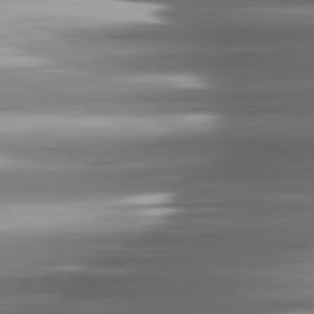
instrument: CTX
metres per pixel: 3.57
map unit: lApd
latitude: 81.6883
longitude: -140.2900
